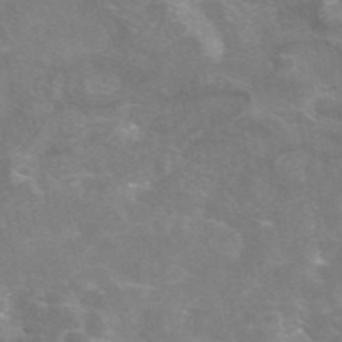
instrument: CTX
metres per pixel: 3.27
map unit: eAb
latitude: 46.1767
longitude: 124.7274
